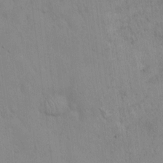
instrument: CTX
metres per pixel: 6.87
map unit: Hto
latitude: 12.8758
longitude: -56.1388
